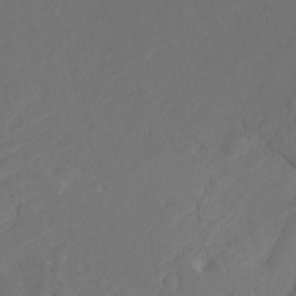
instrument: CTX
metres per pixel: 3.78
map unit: Htu
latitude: -7.2565
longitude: -70.4601
